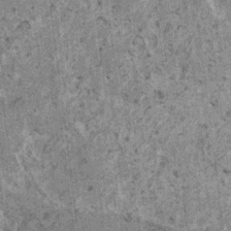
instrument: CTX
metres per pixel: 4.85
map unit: HNhu
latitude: 1.1970
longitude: 5.0864
